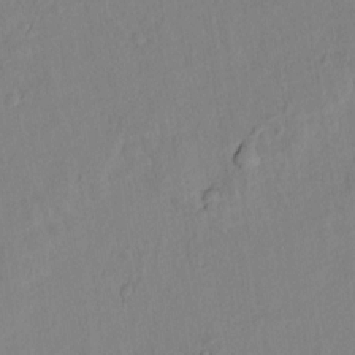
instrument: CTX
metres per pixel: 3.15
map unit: lAvf
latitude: 8.1389
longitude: 166.5952
